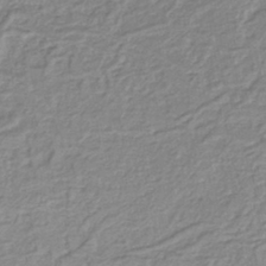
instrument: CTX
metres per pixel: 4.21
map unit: lHb
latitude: -41.4832
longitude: 62.0283
